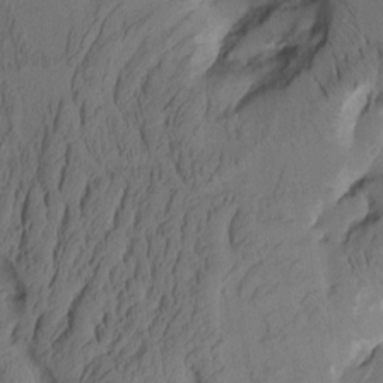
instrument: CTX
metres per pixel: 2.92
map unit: Aa
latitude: 8.9325
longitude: -127.1214
